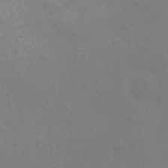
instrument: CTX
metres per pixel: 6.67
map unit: Ht
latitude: -5.1431
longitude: -18.9324
